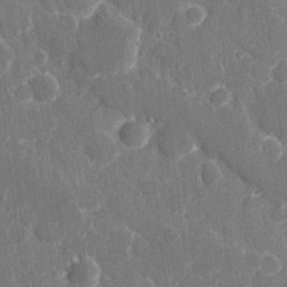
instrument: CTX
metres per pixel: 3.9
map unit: eHh
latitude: 7.9150
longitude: -68.0822
